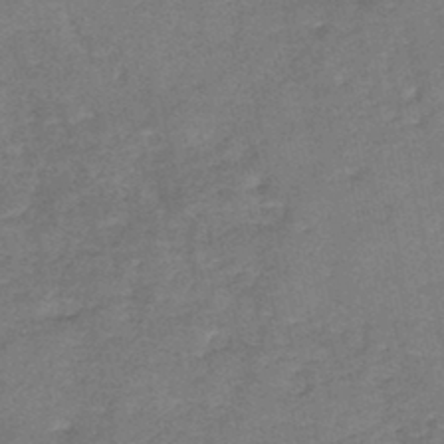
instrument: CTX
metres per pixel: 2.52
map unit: HNb
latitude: -45.1242
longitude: -36.4979
